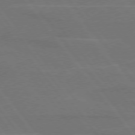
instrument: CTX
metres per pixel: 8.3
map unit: lApd
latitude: 75.2915
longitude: -67.7071
